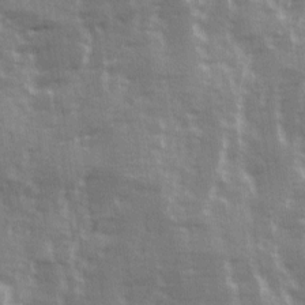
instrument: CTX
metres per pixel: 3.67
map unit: Ave
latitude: 13.2726
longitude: -103.3104
